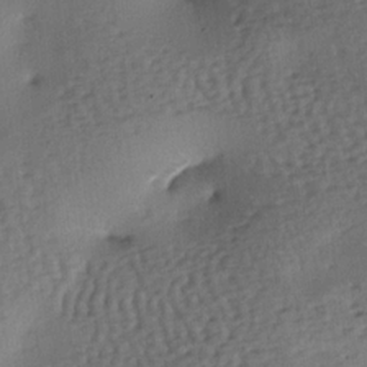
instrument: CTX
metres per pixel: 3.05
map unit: lAa
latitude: -7.3509
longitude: -126.0255
